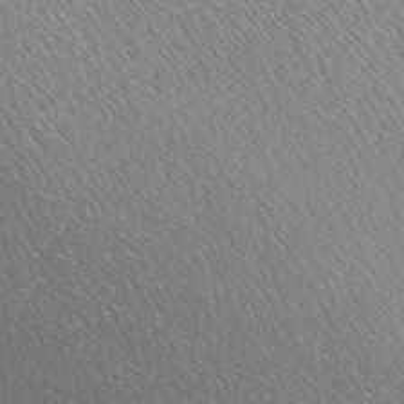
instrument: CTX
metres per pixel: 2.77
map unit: Ave
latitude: -6.6896
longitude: -123.2348
